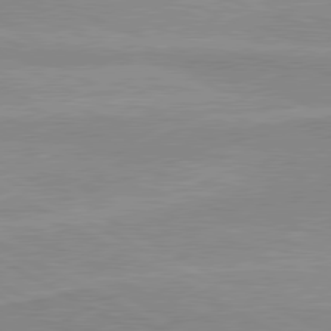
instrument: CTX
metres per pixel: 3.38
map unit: lApd
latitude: 80.3278
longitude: 170.7841
